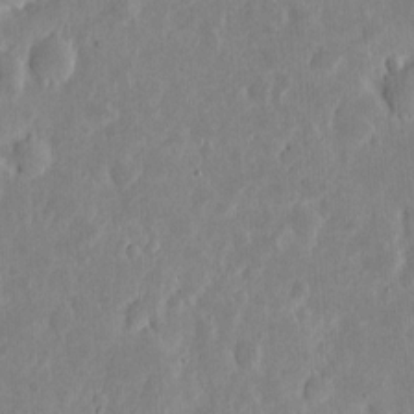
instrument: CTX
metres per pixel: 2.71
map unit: eHh
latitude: 6.2334
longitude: -70.4601
